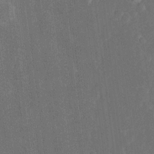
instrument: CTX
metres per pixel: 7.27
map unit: Htu
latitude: 1.3481
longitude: 147.1620
